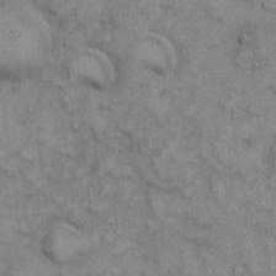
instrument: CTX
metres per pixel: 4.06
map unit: eHh
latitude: 7.0269
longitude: -64.7246
